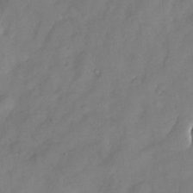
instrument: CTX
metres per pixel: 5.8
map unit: Nhu
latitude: -23.9745
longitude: -69.8017
